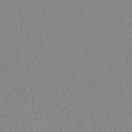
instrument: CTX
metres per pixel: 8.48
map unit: lHb
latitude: -40.5385
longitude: 60.4629
